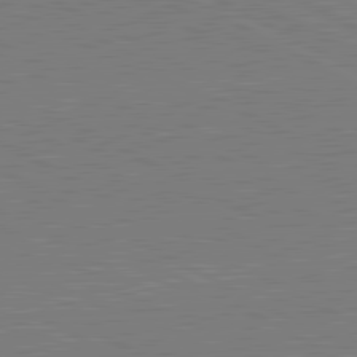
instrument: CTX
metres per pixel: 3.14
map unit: lApd
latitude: 81.2915
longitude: 151.6533
